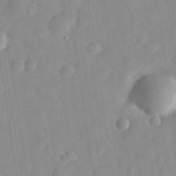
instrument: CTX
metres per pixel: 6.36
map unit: eHh
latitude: 29.7827
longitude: -74.8569
